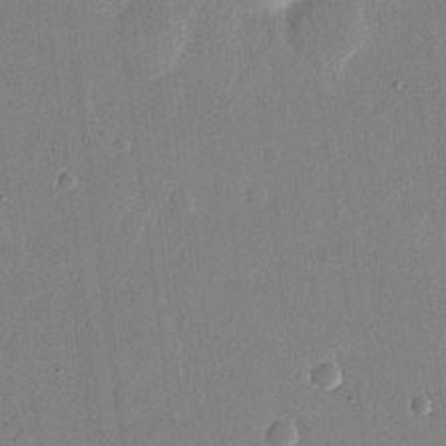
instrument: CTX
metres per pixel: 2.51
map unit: eHh
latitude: 14.6680
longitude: -70.0444
